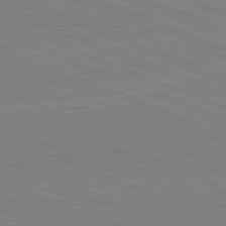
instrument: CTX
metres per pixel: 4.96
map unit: lApd
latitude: 82.0255
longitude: -156.8569
